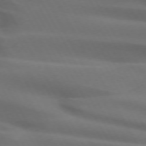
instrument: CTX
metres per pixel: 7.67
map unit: lApd
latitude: 72.1200
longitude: -51.0836
